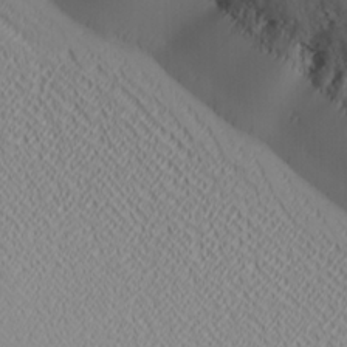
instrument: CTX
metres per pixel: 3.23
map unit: Ave
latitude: 20.8569
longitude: -137.7072
